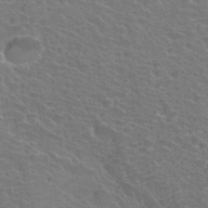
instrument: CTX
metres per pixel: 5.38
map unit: Hto
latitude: 34.3845
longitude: -39.6316
